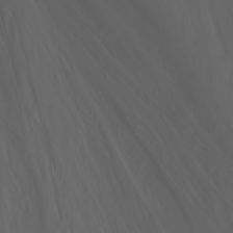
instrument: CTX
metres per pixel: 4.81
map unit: Nhu
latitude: -5.7477
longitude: -69.8394
